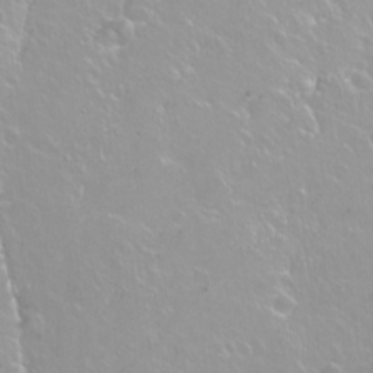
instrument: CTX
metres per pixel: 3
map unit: Hto
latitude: -6.7652
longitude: -48.1956
